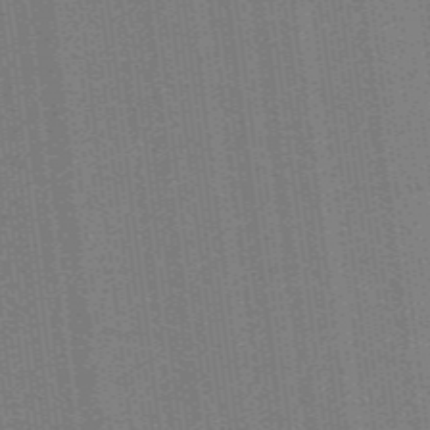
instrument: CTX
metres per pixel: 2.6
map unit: lHb
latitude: -47.5588
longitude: 59.4265
